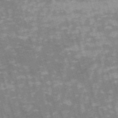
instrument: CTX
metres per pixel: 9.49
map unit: HNb
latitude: -53.8422
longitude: -42.6868
